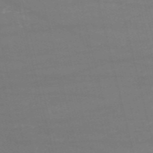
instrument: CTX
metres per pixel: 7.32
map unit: HNb
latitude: -54.0283
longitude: -37.4805
